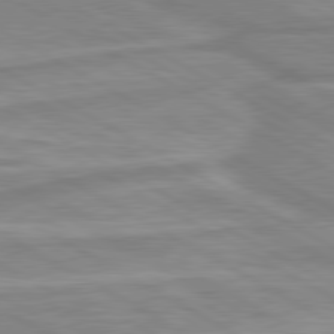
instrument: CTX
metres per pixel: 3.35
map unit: lApd
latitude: 80.2900
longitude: -173.5938
